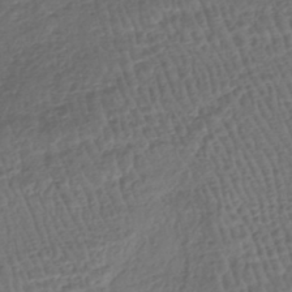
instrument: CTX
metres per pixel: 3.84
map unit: HNhu
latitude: -45.7856
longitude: 103.0864
